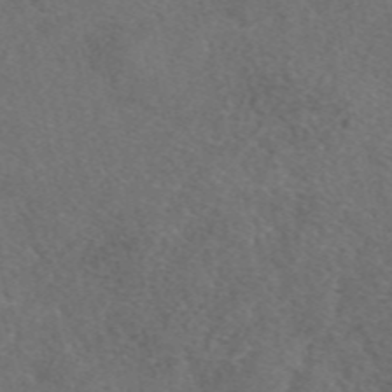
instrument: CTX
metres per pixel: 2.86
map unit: eAb
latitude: 48.2900
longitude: 107.7100
